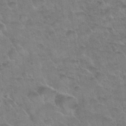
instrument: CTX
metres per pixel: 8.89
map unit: Nhu
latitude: 31.6316
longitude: -51.8961
